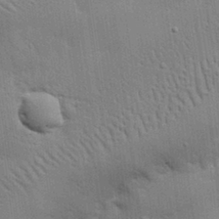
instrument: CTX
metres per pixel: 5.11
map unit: eHh
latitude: 28.6868
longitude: -82.7813
